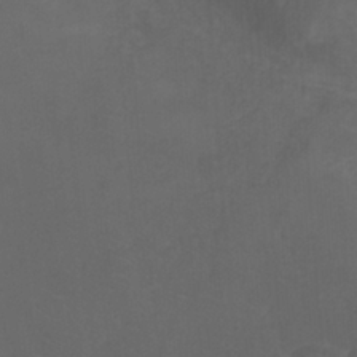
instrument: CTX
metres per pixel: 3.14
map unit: Ht
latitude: -4.7085
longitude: -18.3467
